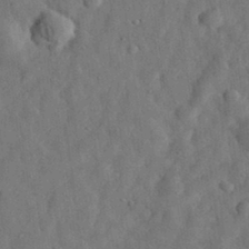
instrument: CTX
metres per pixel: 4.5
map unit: eHh
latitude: 31.1592
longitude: -74.3467
